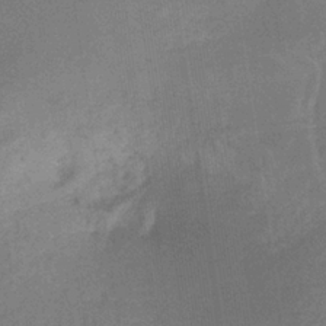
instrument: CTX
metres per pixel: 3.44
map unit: HNb
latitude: -32.7086
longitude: 57.2565
